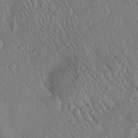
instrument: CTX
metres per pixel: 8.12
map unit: Htu
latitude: -1.0109
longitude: 171.6344
